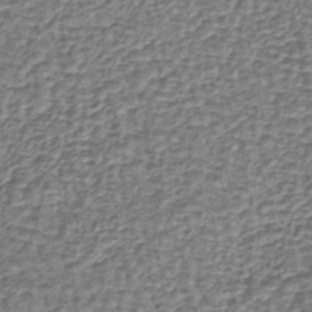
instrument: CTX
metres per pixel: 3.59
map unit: lHb
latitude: -40.0283
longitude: 63.9367
